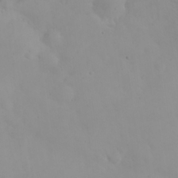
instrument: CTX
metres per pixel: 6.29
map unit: eHh
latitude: 25.2537
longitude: -64.2900
